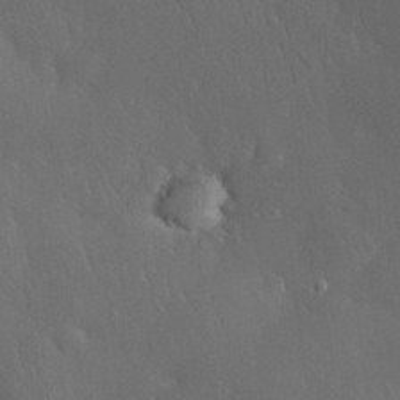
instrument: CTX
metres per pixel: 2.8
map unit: Nhu
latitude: 28.1578
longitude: -66.8569
